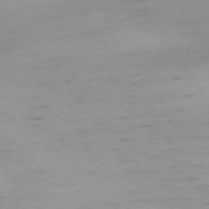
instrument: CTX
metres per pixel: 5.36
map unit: Ap
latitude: -74.1039
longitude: -80.4223
